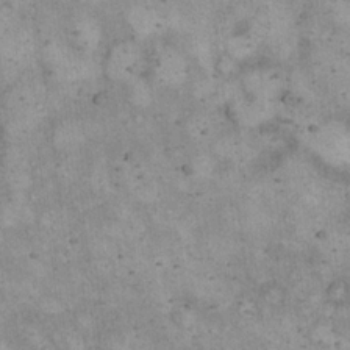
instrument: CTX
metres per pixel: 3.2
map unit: eHh
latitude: 17.2726
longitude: -62.0255
